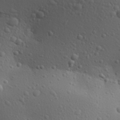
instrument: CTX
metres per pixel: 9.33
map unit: Aa
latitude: 29.6316
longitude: -139.9906
